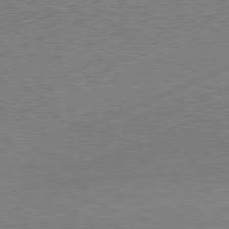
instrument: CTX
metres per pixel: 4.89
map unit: Hpe
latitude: -82.1984
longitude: 11.7667
